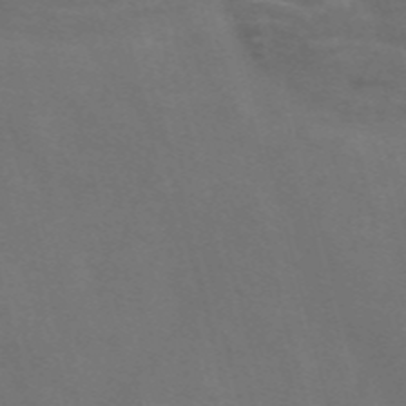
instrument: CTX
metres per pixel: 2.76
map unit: Nve
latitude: -57.6533
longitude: 64.9542
